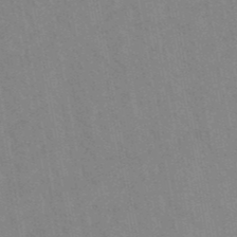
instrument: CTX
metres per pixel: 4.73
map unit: lHb
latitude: -48.2740
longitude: 73.3320
